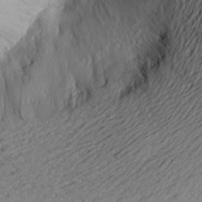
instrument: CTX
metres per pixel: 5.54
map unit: Aa
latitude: 16.7246
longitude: -144.1389
